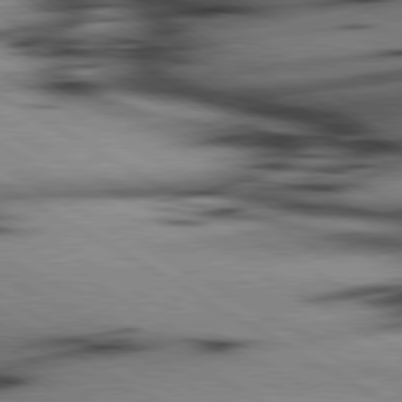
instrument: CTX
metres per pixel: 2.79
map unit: lApd
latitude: 80.1578
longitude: 162.9352
